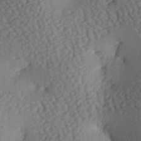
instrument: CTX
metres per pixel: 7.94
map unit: lAa
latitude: -7.1053
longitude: -126.4790
